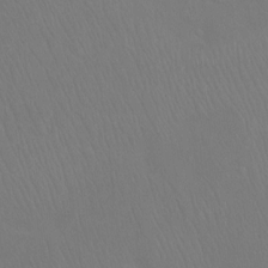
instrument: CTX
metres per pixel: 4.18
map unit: Hto
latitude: -7.4643
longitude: -37.9528
